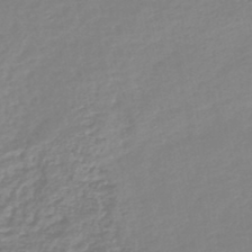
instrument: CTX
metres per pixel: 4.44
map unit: lHb
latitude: -44.5763
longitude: 78.6896
